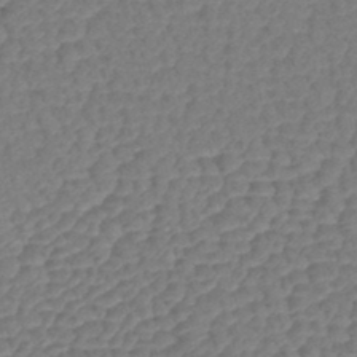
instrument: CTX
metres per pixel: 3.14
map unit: lHb
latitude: -42.9163
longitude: 78.5195
